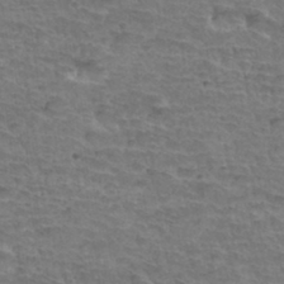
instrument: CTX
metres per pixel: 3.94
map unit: Hto
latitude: 34.6112
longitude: -44.1011
